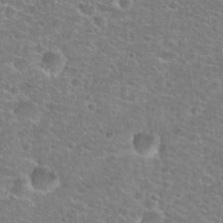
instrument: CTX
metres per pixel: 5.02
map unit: Hto
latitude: 25.7449
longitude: -48.5546
